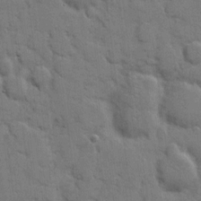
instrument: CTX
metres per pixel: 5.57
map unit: eHh
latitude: 7.6505
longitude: -65.4048
